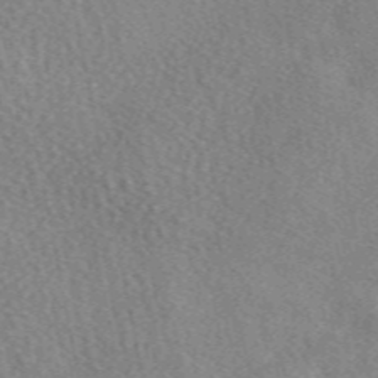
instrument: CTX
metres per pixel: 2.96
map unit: eAb
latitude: 49.2726
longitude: 117.0864
